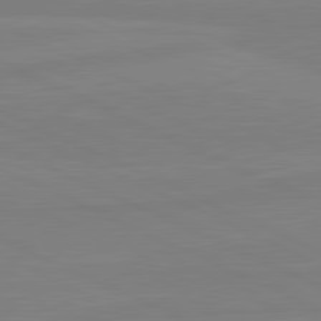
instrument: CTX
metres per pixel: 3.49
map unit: lApd
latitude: 81.5371
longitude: -177.8961
